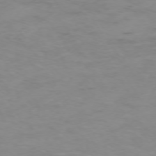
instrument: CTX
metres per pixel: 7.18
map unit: Ap
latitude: -73.9556
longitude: -80.8191
